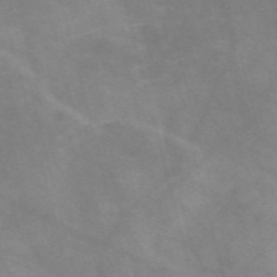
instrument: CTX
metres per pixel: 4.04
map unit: Nve
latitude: -58.5195
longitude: 58.5384
